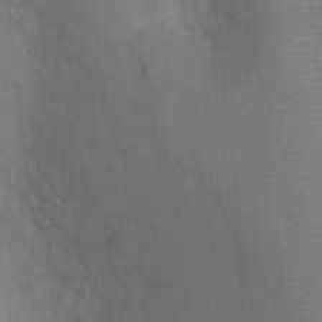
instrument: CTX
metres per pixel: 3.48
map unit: Ht
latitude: -3.9178
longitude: -28.7246
